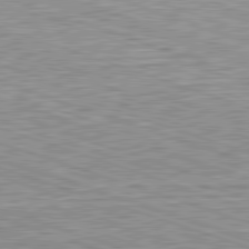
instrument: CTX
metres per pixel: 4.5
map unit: Hpe
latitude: -82.7085
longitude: 9.1998
